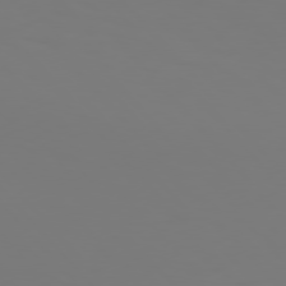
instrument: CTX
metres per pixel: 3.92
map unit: Hpe
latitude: 76.0255
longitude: -133.2726
